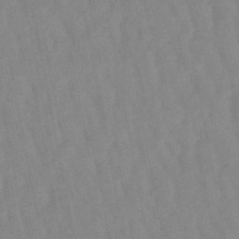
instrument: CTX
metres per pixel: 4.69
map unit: lHb
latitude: -48.5196
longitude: 71.8611
